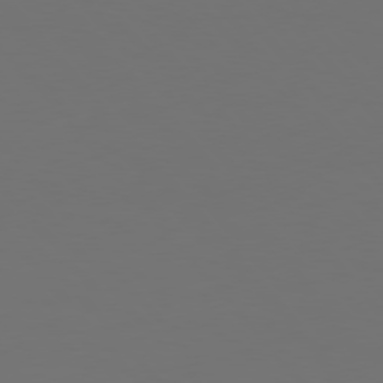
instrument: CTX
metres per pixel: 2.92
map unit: Hpe
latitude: 76.4979
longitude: -169.5749
